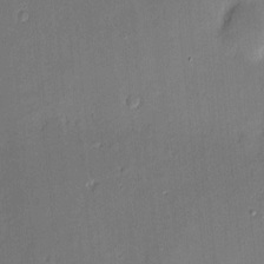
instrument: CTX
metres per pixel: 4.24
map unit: Hve
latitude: -9.0864
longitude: 175.3509
